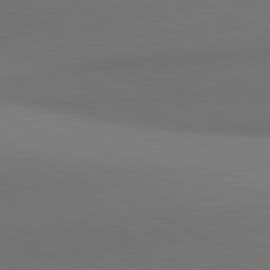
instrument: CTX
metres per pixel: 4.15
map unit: lApd
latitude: 81.0458
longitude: 139.1431
